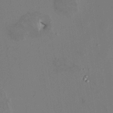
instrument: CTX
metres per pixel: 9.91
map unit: HNhu
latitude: 8.1767
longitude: -0.9891
